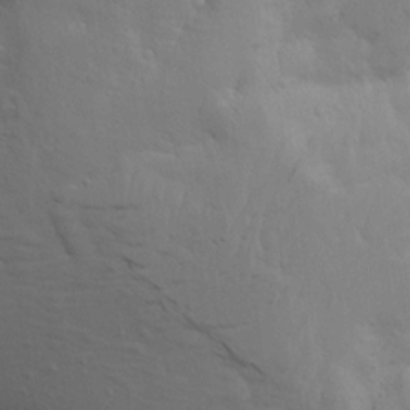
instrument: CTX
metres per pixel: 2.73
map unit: Aa
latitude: 15.3104
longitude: -141.2159
